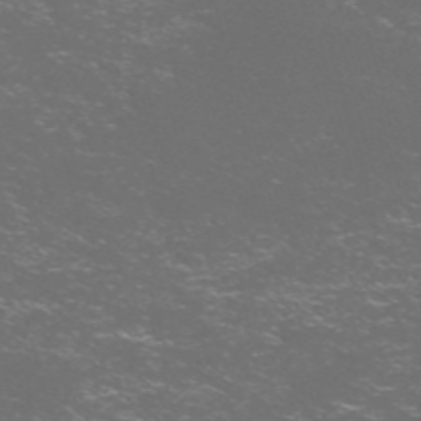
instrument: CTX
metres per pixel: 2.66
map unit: Nve
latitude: -57.9367
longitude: 52.6896
